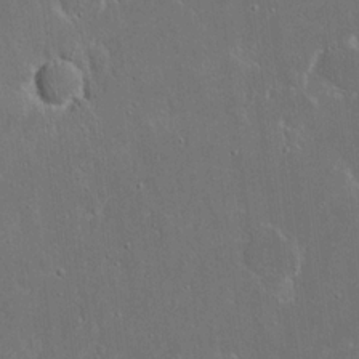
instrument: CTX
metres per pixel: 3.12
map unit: Nhu
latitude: 19.2348
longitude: -72.7058
